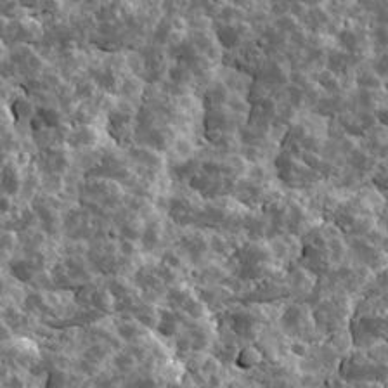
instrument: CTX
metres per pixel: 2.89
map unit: Ave
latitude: 17.6505
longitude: -134.8569
